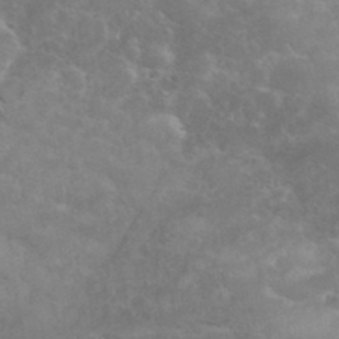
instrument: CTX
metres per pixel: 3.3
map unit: eHh
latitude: 35.8016
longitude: -62.5735
